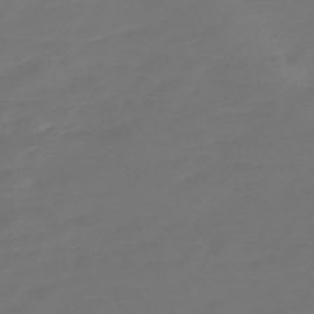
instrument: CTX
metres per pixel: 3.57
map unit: Nve
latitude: -58.1605
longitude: 56.5196
